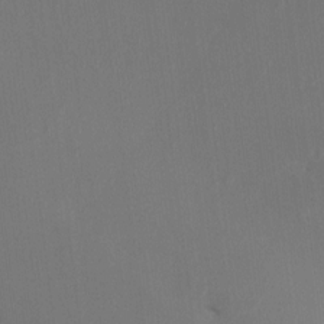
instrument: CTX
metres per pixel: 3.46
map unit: HNhu
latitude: 7.8394
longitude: 4.2739
